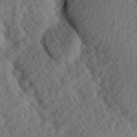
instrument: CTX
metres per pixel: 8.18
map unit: Hve
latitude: 14.1011
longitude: -91.6127
